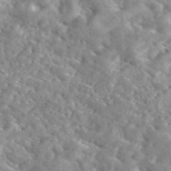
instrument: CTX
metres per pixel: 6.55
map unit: eAb
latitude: 45.3481
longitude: 128.1984
